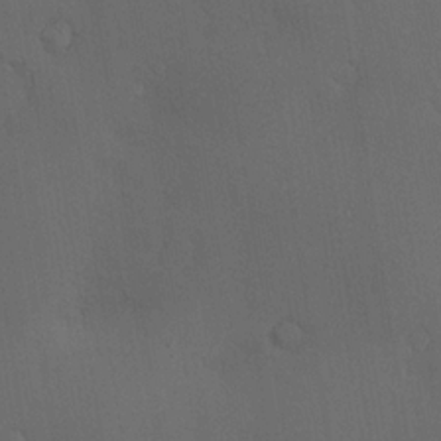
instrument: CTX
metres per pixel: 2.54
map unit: Nve
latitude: -7.8233
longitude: 174.3117
